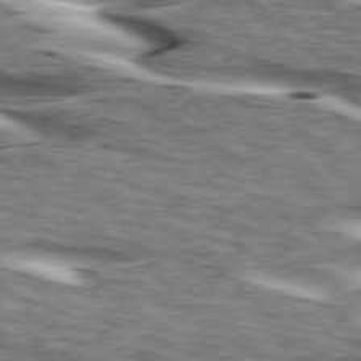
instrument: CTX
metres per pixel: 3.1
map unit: lApd
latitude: 74.3089
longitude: -59.4049
